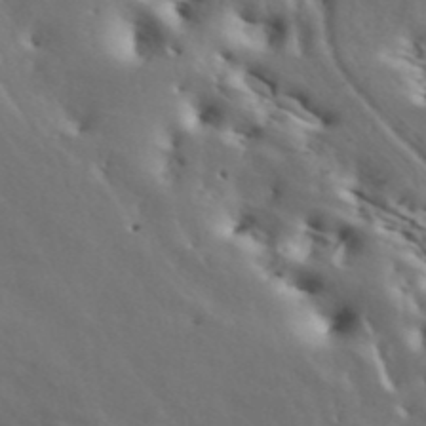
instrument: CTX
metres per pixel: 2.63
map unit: ANa
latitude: 43.5749
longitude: 46.5384
